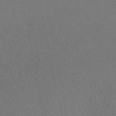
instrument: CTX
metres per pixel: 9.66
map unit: eAb
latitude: 48.8191
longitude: 108.5196
